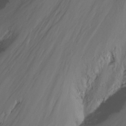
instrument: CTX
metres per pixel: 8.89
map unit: Nhu
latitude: -13.4455
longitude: -62.8380
